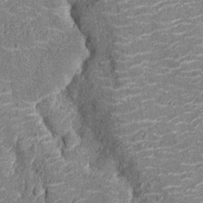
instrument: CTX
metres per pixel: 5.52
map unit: Nhu
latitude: -14.2551
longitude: -23.4237
